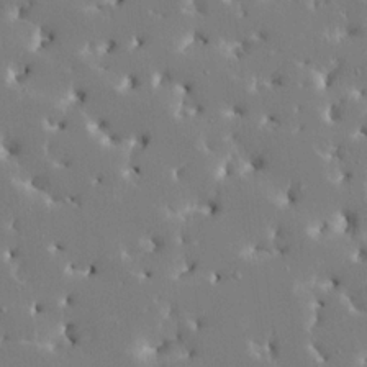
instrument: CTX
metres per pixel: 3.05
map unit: HNhu
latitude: 6.2522
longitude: -4.8191
